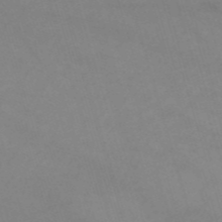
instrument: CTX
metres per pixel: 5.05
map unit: HNb
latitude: -53.6532
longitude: -49.6127
